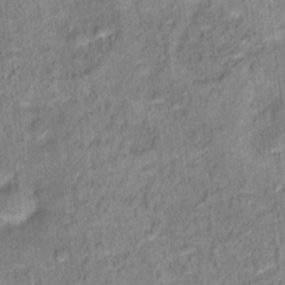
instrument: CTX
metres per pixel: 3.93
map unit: Ht
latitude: 14.2712
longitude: -39.3293
